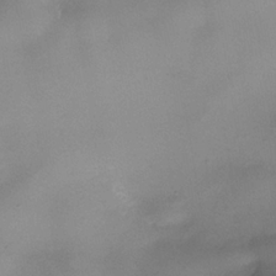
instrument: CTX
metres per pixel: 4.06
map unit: Nhe
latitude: -37.7099
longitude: -119.5371
